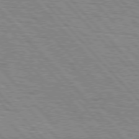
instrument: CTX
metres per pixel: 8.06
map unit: lApd
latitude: 76.9702
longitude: -72.5357
